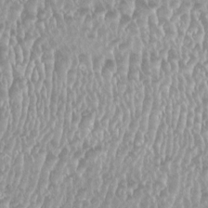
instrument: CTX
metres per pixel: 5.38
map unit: HNhu
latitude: -0.3307
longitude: -0.0633
